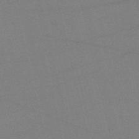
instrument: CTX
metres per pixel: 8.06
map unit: HNb
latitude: -55.6722
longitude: -41.4426
